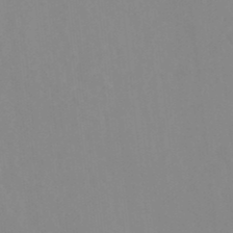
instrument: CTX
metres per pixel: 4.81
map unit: Ht
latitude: -14.9353
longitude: -55.9906
